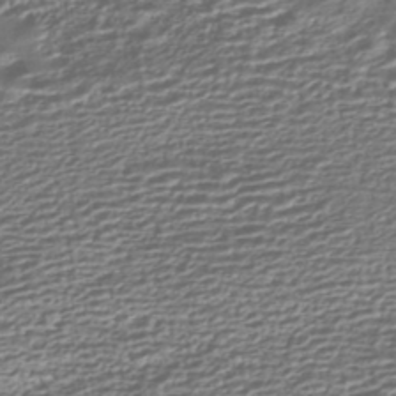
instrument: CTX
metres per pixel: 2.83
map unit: HNhu
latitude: -43.7477
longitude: 98.7274
